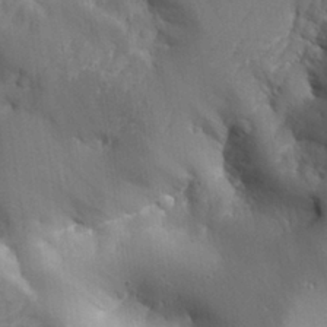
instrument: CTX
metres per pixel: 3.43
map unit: Aa
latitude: 27.6694
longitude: -129.4048
